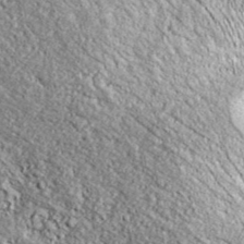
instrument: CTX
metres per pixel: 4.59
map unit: lHvf
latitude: 42.5546
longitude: -89.1404
